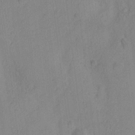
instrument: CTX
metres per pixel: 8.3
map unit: Nhu
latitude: -6.5762
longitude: -152.9325
